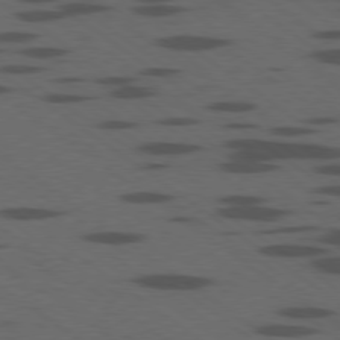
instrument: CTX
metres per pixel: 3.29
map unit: Ap
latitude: -79.6155
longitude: -99.8205
